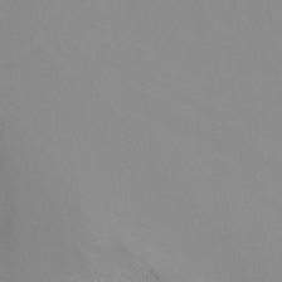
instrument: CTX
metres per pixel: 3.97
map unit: Nhu
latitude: -15.6344
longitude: -52.3279
